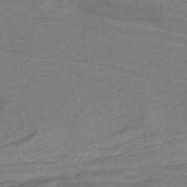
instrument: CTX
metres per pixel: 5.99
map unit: lHb
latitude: -38.1039
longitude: 58.1794
